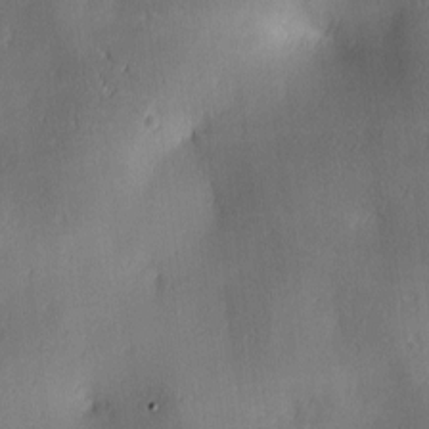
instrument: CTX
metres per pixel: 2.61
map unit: lAa
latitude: 3.4615
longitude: -117.4615
